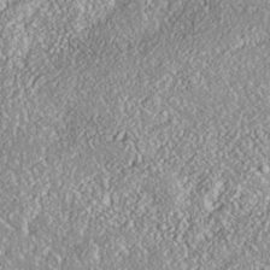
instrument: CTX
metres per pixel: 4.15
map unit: Nhe
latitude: -37.7855
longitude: 138.3495
